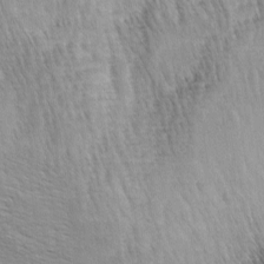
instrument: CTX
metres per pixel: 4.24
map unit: lAa
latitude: -4.7463
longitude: -121.6127
